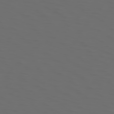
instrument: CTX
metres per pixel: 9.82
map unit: Hpe
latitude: 74.1389
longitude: -125.9339
